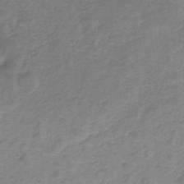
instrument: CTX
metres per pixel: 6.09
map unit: HNb
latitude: -33.8045
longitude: 60.5196
